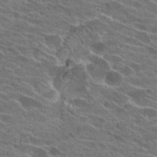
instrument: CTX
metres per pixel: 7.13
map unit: Hto
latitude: 25.7071
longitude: -43.7450
